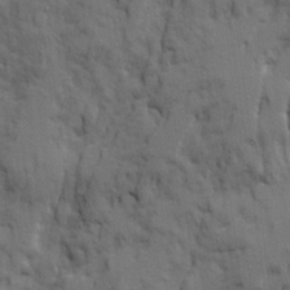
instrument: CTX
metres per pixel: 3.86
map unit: Ave
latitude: 21.5938
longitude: -130.1956
